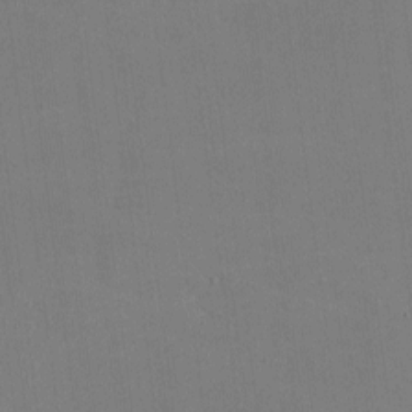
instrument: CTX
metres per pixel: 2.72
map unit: lHvf
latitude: -9.5399
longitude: -100.5168
